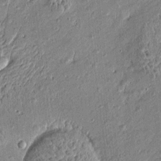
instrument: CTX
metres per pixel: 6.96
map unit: Htu
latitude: -6.9163
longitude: 176.6707
